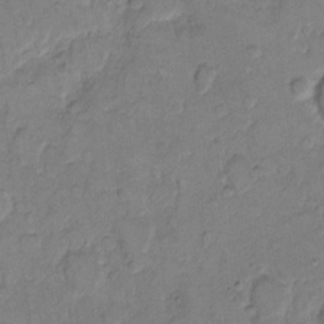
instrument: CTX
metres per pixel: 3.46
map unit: eHh
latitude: 10.1200
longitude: -64.2900
